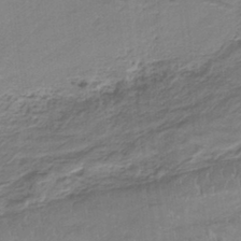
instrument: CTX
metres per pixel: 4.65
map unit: HNb
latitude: -35.1053
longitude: 57.6722
